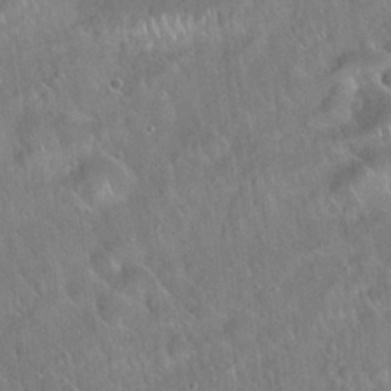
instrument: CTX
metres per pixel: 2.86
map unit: Hto
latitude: 21.7639
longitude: -51.8961
